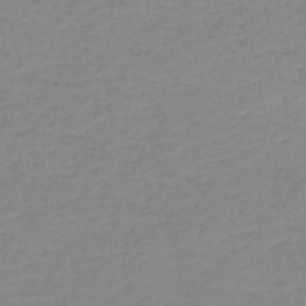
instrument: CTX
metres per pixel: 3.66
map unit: HNb
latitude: -50.2173
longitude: -51.4993
